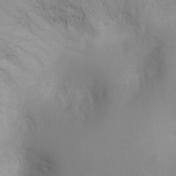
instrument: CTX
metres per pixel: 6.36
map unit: Ht
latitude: -2.0661
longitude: -16.1200
